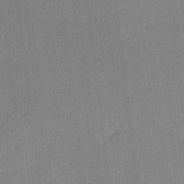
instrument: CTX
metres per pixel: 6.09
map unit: lHvf
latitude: -12.0850
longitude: -100.5357
